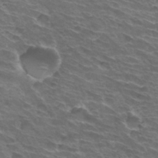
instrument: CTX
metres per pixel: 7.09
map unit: Hto
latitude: 33.5371
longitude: -43.4993
